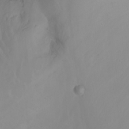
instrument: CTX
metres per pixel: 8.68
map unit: Nhu
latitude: -7.0108
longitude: -66.0444
